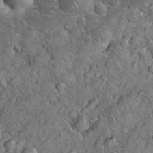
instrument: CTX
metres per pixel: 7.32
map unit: eHh
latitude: 34.1577
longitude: -65.7639
